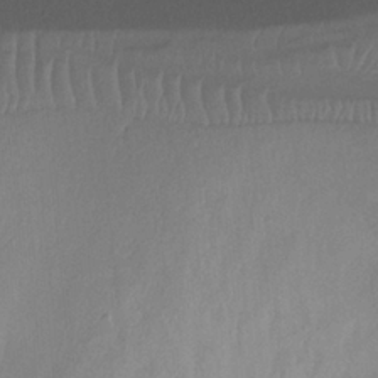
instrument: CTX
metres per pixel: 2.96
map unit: Ht
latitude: -8.8408
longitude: -39.1025
